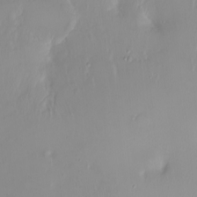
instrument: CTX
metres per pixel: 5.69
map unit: Ht
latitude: -1.2187
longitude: -61.0458
